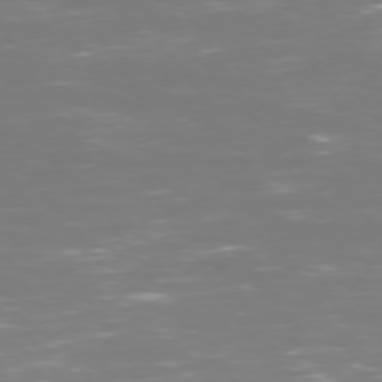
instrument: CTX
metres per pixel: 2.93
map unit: Hpe
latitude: 73.0081
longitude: -126.9514
